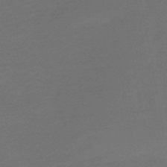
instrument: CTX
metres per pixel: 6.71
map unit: lHb
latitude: -47.8611
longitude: 82.3306
